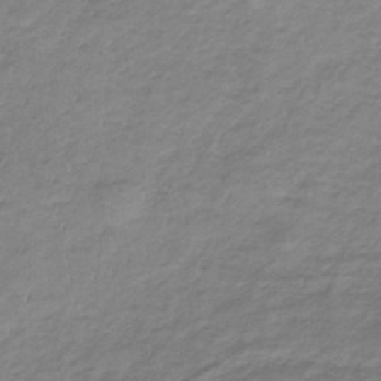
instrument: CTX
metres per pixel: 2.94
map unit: lHb
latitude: -33.8801
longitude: 67.8233
